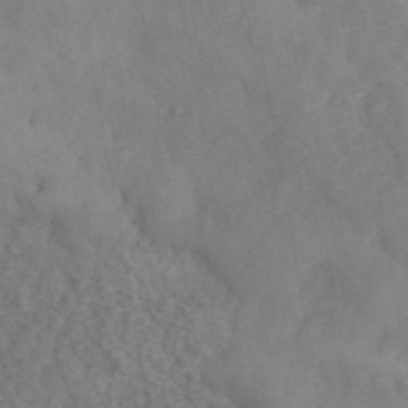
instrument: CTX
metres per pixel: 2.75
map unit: ANa
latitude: 42.4223
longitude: 52.8030
